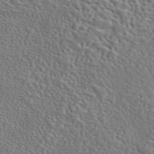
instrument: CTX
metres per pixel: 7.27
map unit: eAb
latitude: 42.9703
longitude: 112.7274
